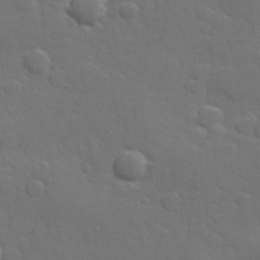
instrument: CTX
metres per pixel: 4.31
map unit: Hve
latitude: 25.0836
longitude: 148.5007
